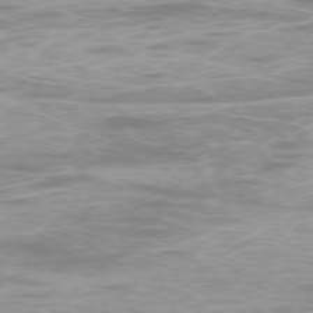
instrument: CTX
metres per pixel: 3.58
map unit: Ap
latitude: -78.3117
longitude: -63.7828
